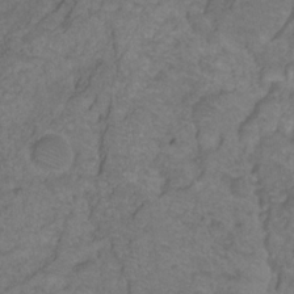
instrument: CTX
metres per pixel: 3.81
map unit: HNhu
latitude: -28.3684
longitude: 75.1243
